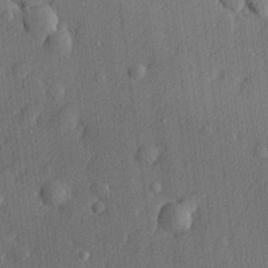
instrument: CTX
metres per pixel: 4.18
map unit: lHvf
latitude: 23.2348
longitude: 142.7085
